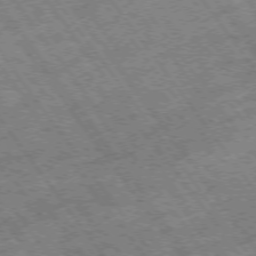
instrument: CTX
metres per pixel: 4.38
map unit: Hpe
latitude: -75.2943
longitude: -19.3670
